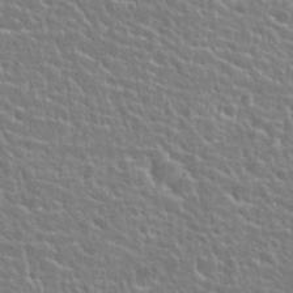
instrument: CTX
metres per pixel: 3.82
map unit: Hto
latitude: 25.0836
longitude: -50.7246
